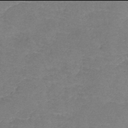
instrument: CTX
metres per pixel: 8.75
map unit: lHb
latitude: -42.0094
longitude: 78.9163
